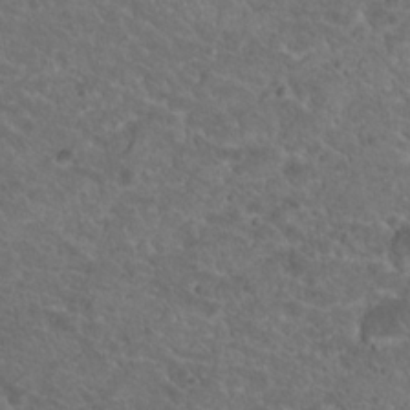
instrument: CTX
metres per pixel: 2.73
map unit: Hto
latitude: 19.3481
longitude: -34.2522
